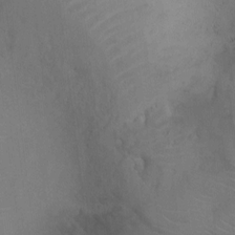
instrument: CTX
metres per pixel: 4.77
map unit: Ht
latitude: -4.0850
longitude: -16.9514
